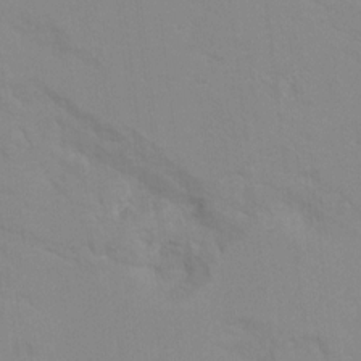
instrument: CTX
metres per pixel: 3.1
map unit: Hto
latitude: 7.4237
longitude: -34.6490
